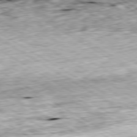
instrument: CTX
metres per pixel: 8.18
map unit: Ap
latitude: -80.1984
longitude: -89.0459
